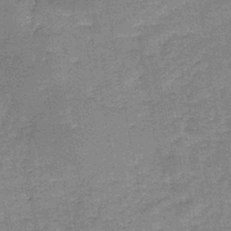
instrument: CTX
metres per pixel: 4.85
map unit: HNb
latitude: -45.6722
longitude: -36.6113
